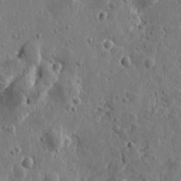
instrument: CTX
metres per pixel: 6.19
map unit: Htu
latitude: 0.1389
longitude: -178.0822
